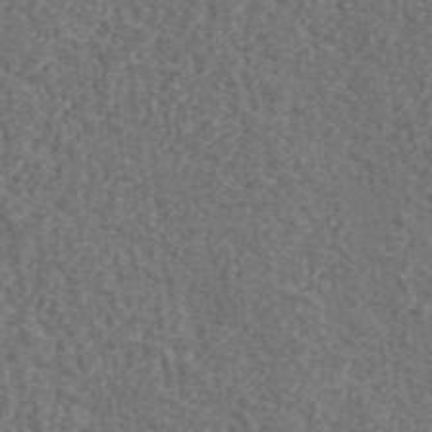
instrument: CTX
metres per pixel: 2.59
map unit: lHvf
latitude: 37.9339
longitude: -91.2348
